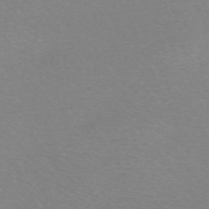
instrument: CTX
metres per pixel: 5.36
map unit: HNb
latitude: -45.9178
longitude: -42.3089
